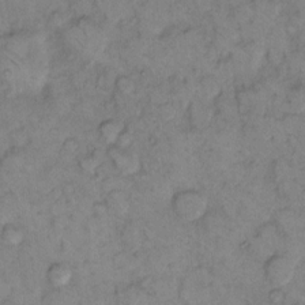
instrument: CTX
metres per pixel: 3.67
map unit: eHh
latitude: 9.6127
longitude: -62.1389
